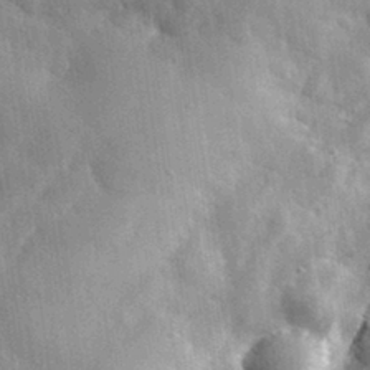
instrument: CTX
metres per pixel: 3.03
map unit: eHh
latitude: 31.1026
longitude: -73.1404
